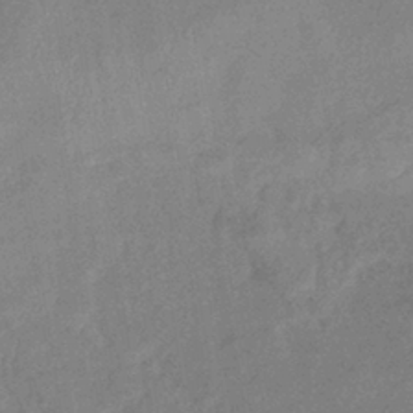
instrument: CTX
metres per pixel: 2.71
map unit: eHb
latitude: -37.5399
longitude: 76.9542
